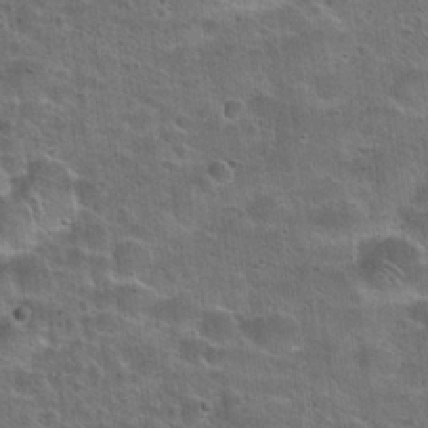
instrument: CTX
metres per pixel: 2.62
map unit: Hto
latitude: 23.6127
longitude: -49.1592
